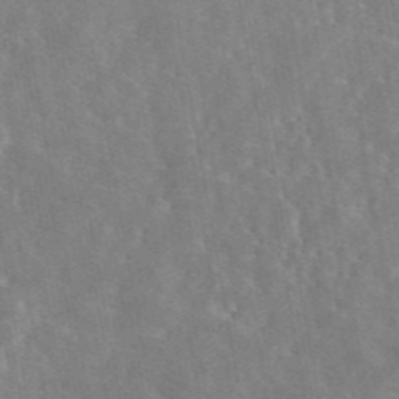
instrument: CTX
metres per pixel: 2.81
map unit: eAb
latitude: 45.2159
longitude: 116.6707
